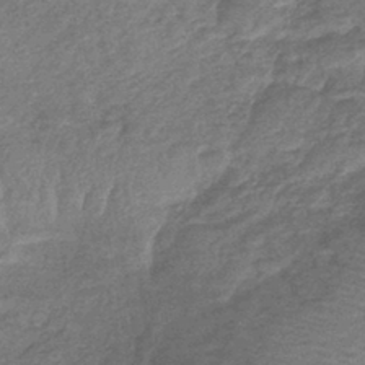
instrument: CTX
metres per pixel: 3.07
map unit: lHb
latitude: -42.6707
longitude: 81.0865
